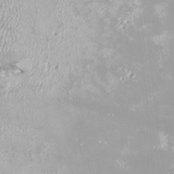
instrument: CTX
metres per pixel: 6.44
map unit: Htu
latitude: -8.4440
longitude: -76.5168
